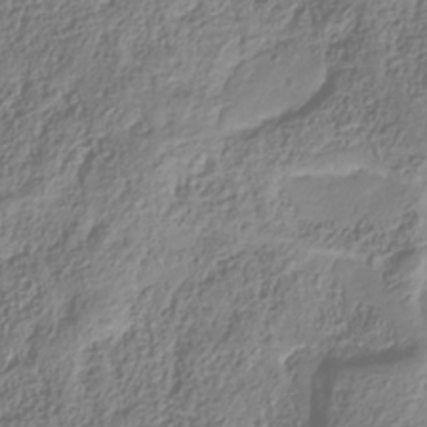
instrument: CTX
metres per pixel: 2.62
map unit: Hve
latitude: -34.1228
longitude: 88.8786
